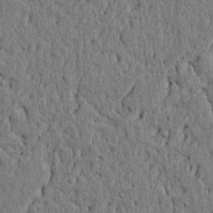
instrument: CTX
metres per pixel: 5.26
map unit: lAvf
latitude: 6.7246
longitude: 167.0108
